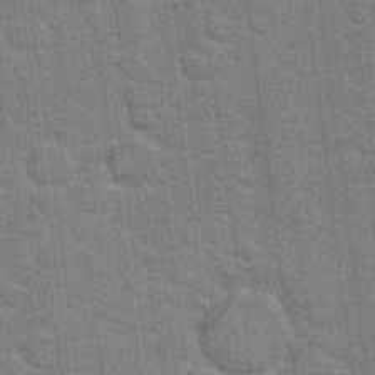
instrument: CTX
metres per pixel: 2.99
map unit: Hto
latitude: 20.6869
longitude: -48.4223
